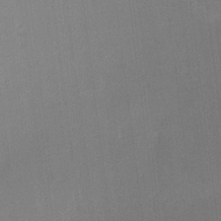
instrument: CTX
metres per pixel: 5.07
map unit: HNhu
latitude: 13.3860
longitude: 12.7085
